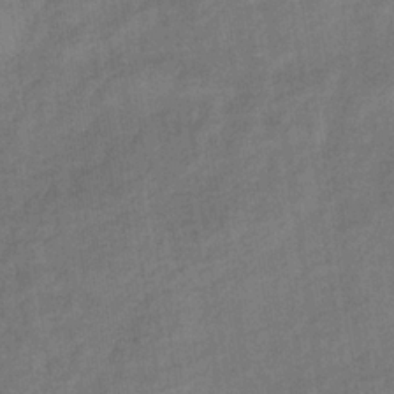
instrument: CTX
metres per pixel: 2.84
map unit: lHb
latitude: -33.9556
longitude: 65.5210
